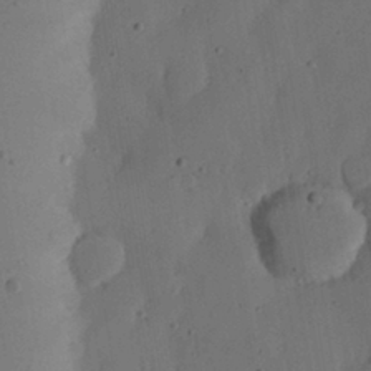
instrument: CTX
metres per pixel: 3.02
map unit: lHvf
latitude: 19.3103
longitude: -112.4412
